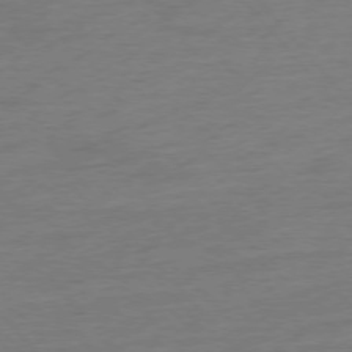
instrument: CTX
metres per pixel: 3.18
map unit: Hpe
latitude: -76.7085
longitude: -15.1404
